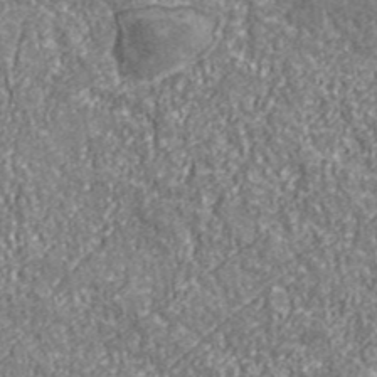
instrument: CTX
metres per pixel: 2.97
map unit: eHh
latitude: 43.3860
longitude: -91.1781
